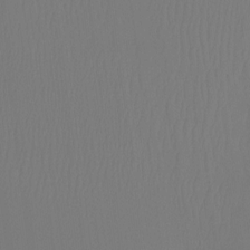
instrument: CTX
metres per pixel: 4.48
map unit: Ht
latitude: -7.5021
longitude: -31.0648
